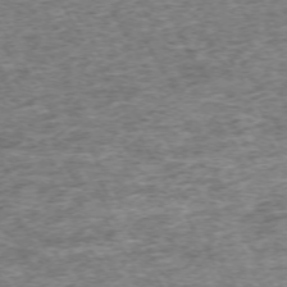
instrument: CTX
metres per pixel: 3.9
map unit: Hpe
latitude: -71.2565
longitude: 13.6722
